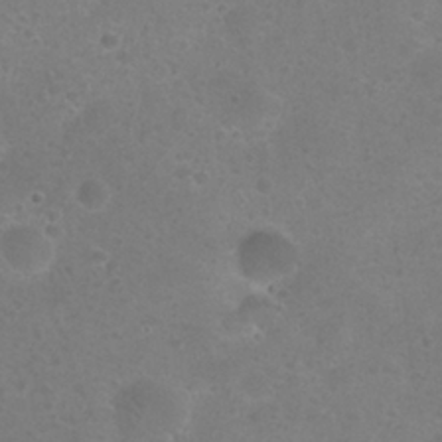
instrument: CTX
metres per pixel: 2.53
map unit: Nhu
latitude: 26.3467
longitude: -52.1578
